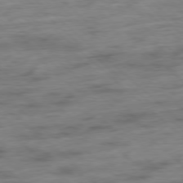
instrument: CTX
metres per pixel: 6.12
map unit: Hpe
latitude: -78.5007
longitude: -23.1592
